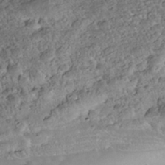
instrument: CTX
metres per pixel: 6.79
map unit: Nhe
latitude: -39.7478
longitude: -116.9136
